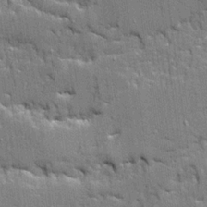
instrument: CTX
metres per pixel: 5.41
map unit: Ave
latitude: 20.2523
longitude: -128.7624
